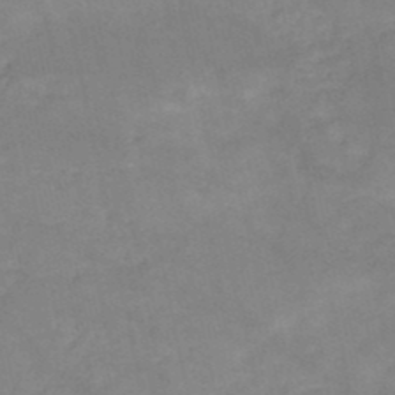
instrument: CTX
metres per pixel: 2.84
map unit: HNb
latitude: -50.1228
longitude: -39.5938
